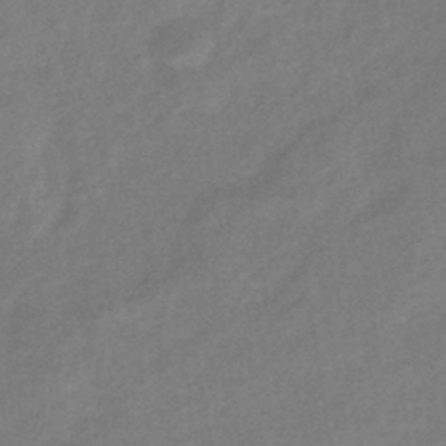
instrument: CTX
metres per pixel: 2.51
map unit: eHb
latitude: -40.5007
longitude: 83.3887
